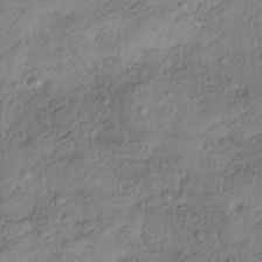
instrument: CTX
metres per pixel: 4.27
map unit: HNhu
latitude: -40.7841
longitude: 107.3699
